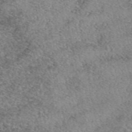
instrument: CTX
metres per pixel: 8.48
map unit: eAb
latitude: 49.9717
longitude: 110.2172
